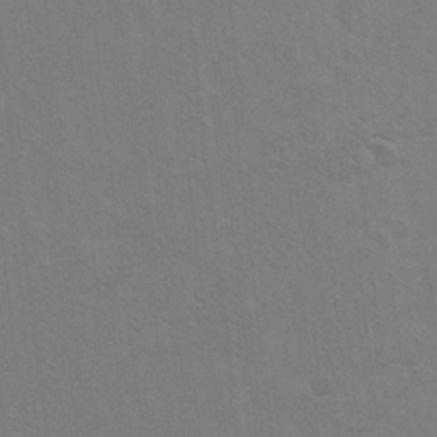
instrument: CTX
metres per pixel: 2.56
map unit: Hto
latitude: 8.9703
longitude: -35.3103
